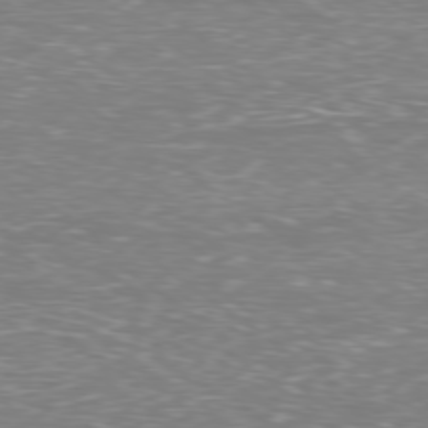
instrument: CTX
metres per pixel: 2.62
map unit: Ap
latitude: -79.0108
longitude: -61.6694
